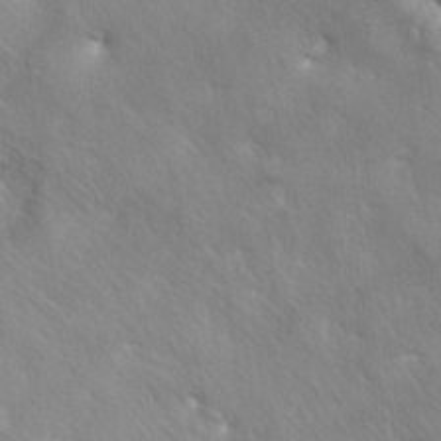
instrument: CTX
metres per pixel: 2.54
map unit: lAa
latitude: -6.1228
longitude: -125.3671
